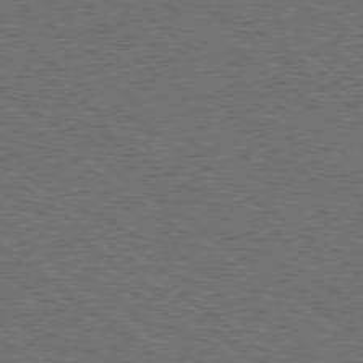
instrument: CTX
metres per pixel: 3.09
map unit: Ap
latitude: -79.5588
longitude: -64.3278
